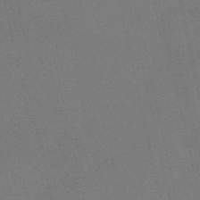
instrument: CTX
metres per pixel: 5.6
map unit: HNb
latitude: -54.7463
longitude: -41.5371
